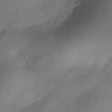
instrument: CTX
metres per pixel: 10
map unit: Nhe
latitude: -34.9920
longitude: -144.4790
